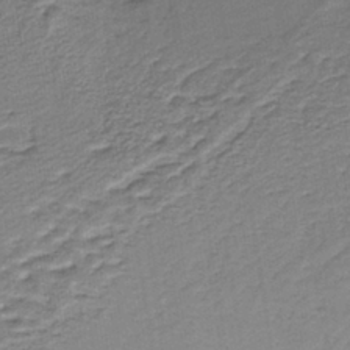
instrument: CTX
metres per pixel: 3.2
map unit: lHb
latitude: -37.7099
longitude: 56.8219
